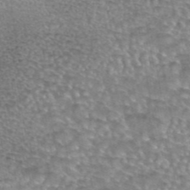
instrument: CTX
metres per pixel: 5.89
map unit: eAb
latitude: 44.1955
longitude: 104.2739
